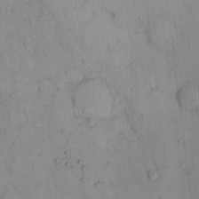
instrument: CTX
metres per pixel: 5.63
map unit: eHh
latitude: 0.1577
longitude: 16.5007
